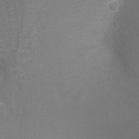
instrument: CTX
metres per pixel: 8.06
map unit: Ht
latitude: -3.3320
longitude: -25.4993
